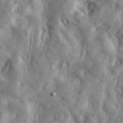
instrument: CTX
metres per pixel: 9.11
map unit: eHh
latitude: 34.7624
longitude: -68.4790
